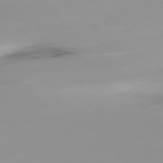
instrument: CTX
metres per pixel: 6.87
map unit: Ap
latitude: -77.7478
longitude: -65.0269
